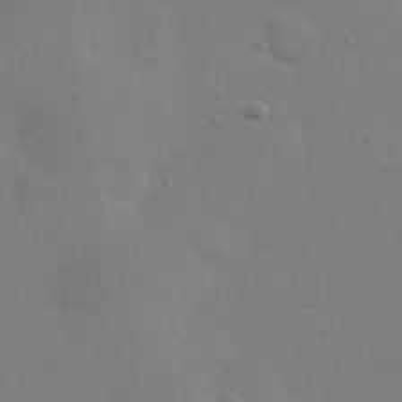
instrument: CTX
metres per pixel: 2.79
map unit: eHh
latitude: 24.1955
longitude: -69.8583
